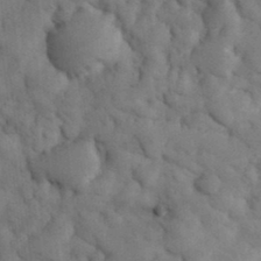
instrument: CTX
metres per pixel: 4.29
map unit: eHh
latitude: 31.8584
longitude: -66.8380
